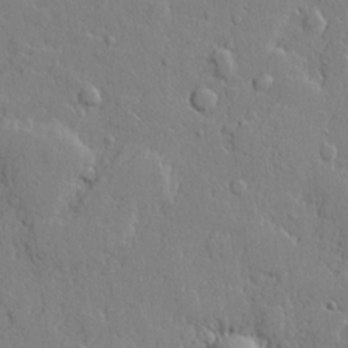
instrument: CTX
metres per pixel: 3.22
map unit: lHvf
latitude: 21.7639
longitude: 144.1795
